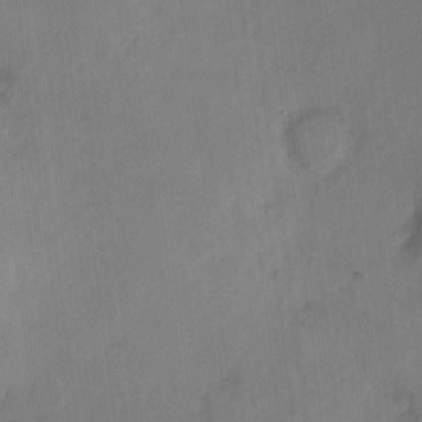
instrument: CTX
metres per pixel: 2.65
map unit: HNhu
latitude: 8.2523
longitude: 10.2173
